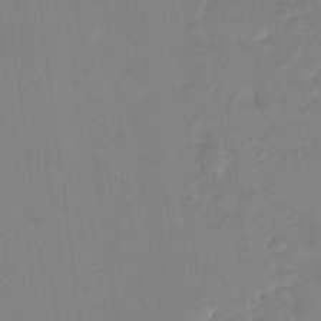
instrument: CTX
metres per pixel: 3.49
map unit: Ht
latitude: -13.7100
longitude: -58.4412
